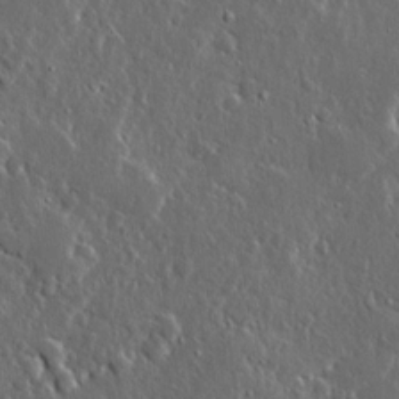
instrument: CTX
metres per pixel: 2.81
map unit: Ave
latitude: 14.8002
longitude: -138.5168
